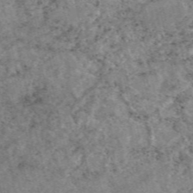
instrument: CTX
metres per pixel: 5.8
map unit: eAb
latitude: 48.2711
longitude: 121.7855
